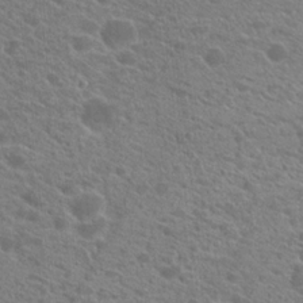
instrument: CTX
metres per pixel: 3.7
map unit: Hto
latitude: 22.0444
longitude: -39.3482
